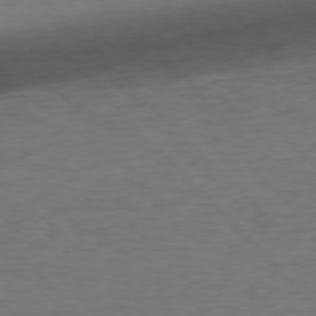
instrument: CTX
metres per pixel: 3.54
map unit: Ap
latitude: -76.6896
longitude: -94.8380
